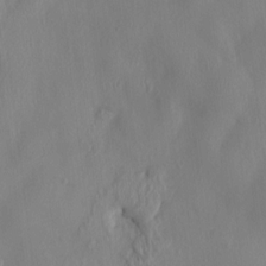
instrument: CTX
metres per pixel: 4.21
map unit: HNhu
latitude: 3.3670
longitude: -5.2915
